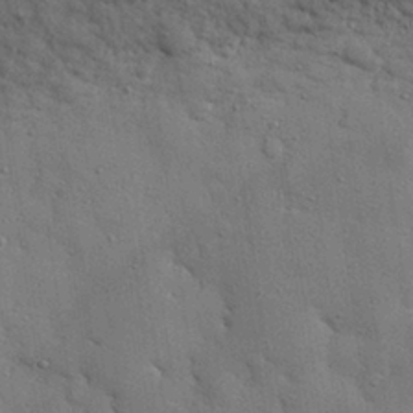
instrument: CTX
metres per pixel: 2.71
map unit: eHh
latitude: 28.2900
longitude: -74.8191
